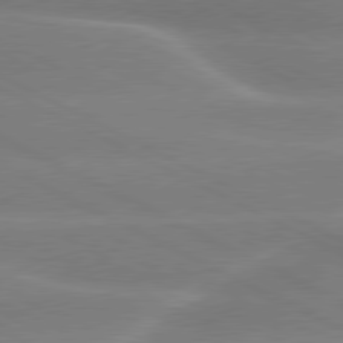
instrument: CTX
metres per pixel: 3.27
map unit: lApd
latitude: 80.2333
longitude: -136.4979
